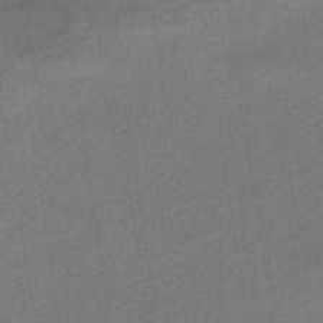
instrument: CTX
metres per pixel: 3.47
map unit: HNhu
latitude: -43.7477
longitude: 90.5385
